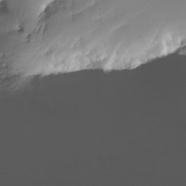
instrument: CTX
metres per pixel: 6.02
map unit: Nhe
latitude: -32.3118
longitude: -117.8961
